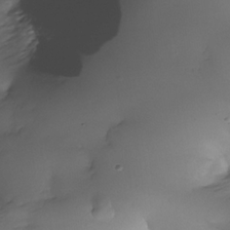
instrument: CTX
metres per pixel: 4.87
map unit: Nhe
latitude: -33.8234
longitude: -142.8380
